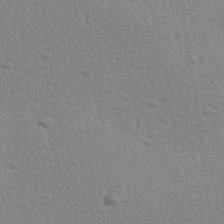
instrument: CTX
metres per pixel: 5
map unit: Hve
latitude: 25.8772
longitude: -93.8772
